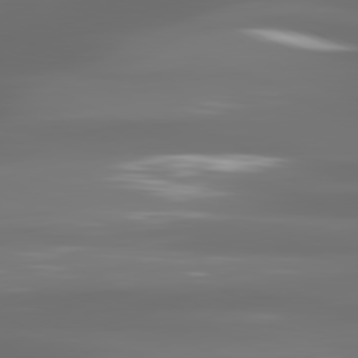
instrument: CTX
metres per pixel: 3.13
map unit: lApd
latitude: 81.1592
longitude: -137.7450
